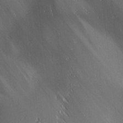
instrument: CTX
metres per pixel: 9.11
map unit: lAa
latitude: 1.4426
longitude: -116.1011
